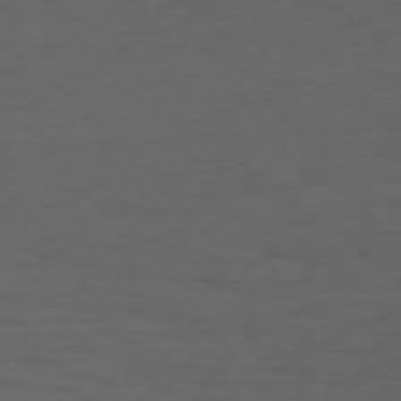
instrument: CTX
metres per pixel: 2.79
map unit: Hpe
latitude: 74.8947
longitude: -130.8758
